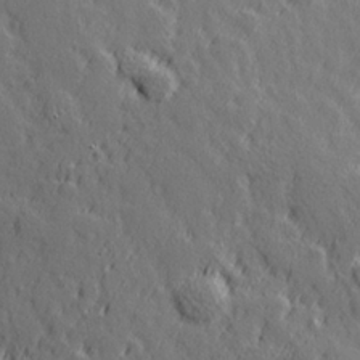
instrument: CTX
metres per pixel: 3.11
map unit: Hve
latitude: 26.5168
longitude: 144.9164
